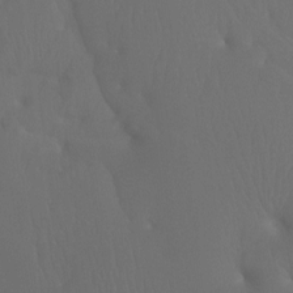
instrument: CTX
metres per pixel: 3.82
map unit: Ht
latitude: -7.3698
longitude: -32.1200
